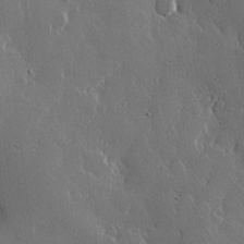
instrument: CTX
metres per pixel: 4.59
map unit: lHvf
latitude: 22.2900
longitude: 146.5385
